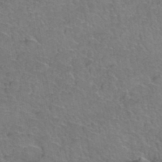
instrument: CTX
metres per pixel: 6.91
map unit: Hto
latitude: 37.5749
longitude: -43.8961
